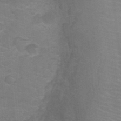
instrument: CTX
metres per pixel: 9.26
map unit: Ht
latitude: -1.1620
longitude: -16.9136
